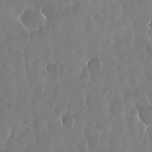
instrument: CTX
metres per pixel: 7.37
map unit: Nhu
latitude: 29.3859
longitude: -62.4790
